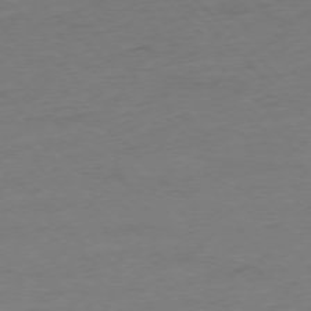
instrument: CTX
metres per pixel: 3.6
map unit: Ap
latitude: -77.0297
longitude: -79.6694
